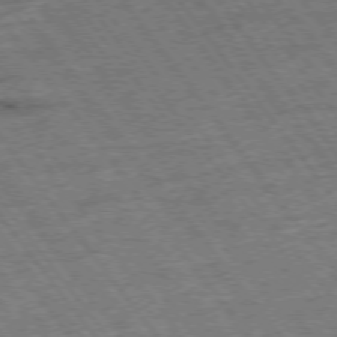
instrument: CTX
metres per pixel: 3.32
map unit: Hpe
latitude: -75.6533
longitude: -22.4034
